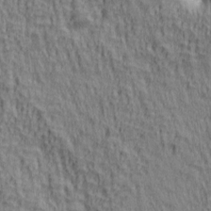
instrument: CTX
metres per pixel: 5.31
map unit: lAa
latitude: 5.0080
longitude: -114.8380
